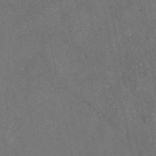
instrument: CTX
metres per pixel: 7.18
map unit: eAb
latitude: 46.5735
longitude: 111.5966
